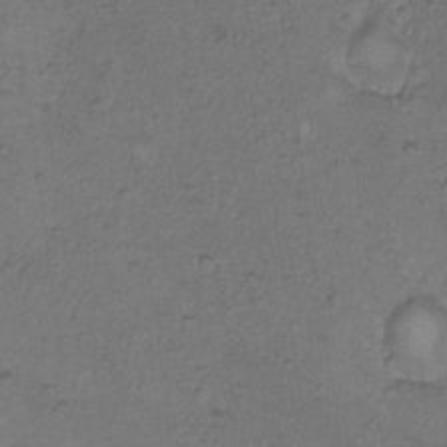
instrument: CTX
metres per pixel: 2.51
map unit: Hto
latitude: 9.6505
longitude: -60.2333
